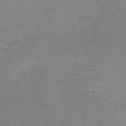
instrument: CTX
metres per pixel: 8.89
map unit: HNb
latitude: -52.2550
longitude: -45.3670
